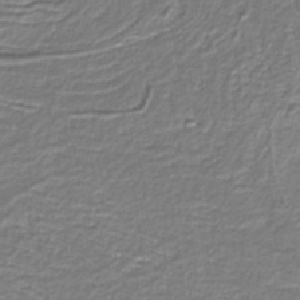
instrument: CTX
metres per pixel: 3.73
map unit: eAb
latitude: -39.3132
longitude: 52.9163
